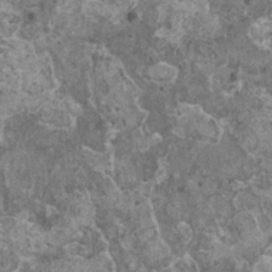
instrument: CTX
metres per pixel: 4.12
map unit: HNhu
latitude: 1.5182
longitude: 4.6896
